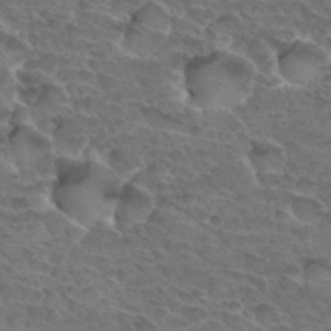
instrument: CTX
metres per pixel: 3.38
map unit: Hto
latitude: 33.1970
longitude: -46.1767
